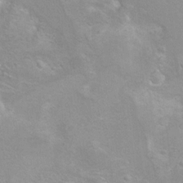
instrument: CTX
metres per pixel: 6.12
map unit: Hto
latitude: 7.8772
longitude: -30.7625
